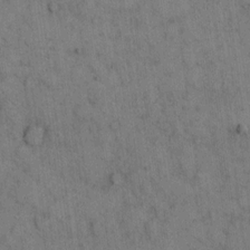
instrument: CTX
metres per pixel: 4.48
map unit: eHh
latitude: 15.7072
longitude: -63.2348
